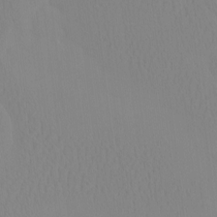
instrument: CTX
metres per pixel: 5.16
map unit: HNhu
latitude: -4.3873
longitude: 14.7652
